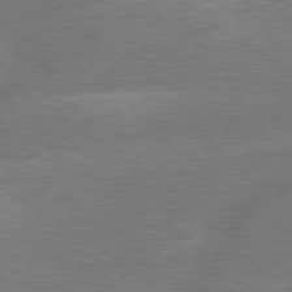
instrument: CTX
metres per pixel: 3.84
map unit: lApd
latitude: 79.7072
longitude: -145.6127
